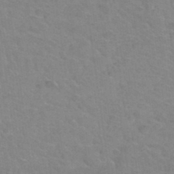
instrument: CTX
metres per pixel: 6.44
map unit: Hto
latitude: 35.1025
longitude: -50.5545
